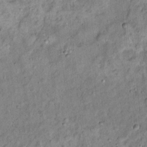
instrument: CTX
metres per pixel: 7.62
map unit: Ht
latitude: 13.5749
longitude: -40.8191
